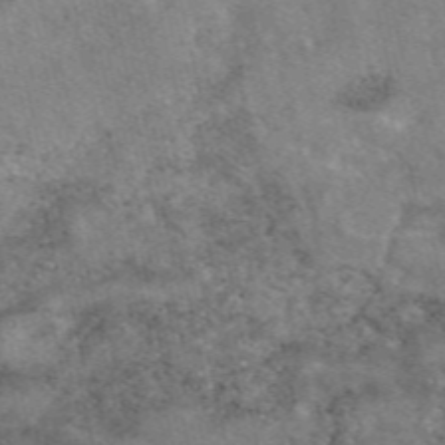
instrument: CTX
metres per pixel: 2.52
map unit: eAb
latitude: 49.0647
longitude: 121.6533
